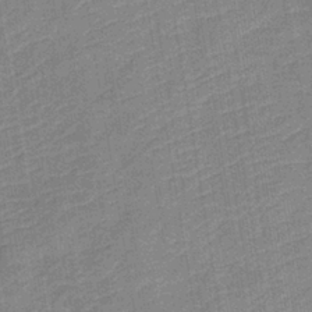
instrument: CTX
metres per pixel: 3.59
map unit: lHb
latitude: -36.7463
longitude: 73.8422
